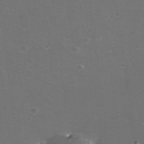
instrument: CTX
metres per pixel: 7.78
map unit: eHh
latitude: -11.9745
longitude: -61.0269
